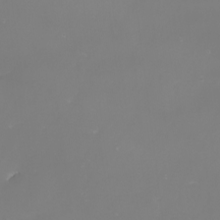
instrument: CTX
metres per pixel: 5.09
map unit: eHh
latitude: -6.9163
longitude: -79.9339
